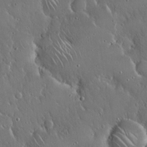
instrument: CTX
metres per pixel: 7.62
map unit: Hto
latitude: 17.9150
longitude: -58.4601
